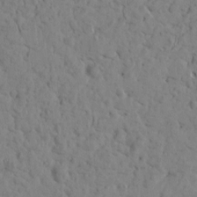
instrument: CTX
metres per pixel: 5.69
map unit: Htu
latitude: -1.9179
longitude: 179.4643
